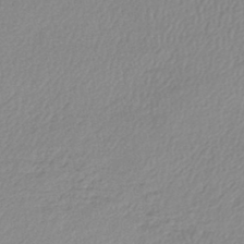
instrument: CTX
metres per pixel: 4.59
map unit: lHb
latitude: -44.2928
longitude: 68.5573
